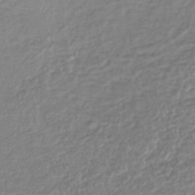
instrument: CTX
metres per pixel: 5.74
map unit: lHb
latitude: -42.2361
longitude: 71.7289
